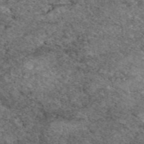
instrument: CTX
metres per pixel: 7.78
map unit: eAb
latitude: 48.1578
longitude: 114.1417
